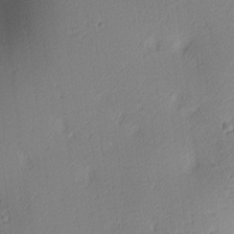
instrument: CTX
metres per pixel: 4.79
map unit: lAa
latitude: 3.5560
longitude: -116.1578
